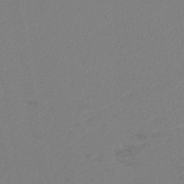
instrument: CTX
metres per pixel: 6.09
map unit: lHb
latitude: -45.3321
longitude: 74.2740
